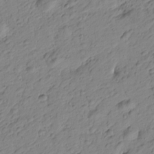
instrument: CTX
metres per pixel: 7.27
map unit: Htu
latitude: -1.1620
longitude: -175.3293
